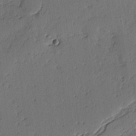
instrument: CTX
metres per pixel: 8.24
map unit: lAvf
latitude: -3.0297
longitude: -106.8380
